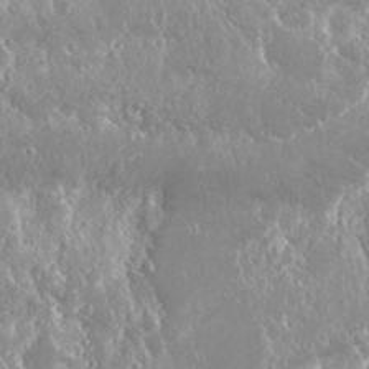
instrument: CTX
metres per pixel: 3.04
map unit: Nhu
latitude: 25.0080
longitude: -60.2900
